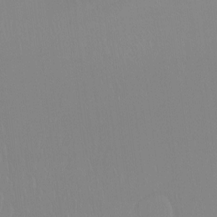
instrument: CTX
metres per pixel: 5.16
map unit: Htu
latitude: -15.8045
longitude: -47.4427
